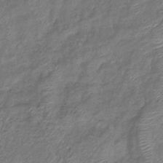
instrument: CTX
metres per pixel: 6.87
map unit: eHb
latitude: -39.4077
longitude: 78.4629
